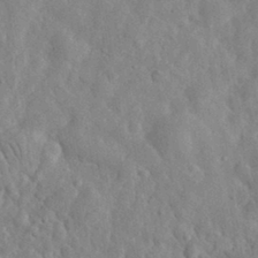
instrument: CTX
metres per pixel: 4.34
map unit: eHh
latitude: 32.1389
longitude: -72.8002
